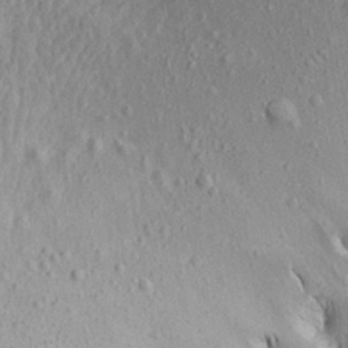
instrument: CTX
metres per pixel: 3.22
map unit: Aa
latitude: 15.2348
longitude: -142.2145
